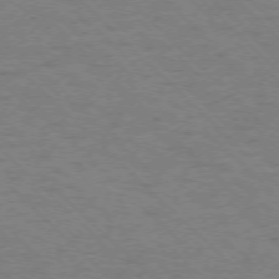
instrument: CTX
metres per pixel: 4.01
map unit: Ap
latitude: -75.5588
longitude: -80.0255
